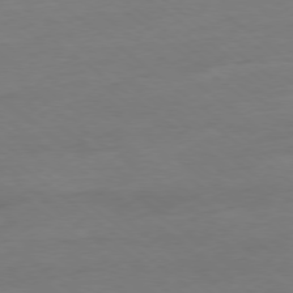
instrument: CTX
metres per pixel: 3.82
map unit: Ap
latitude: -78.6707
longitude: -98.4790
